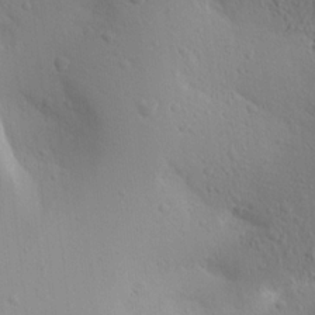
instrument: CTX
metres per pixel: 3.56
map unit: Aa
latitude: 18.0444
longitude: -141.8772
